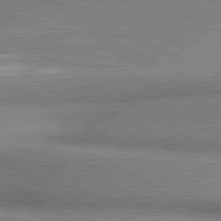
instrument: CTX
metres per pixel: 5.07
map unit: lApd
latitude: 80.5168
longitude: 164.7275
